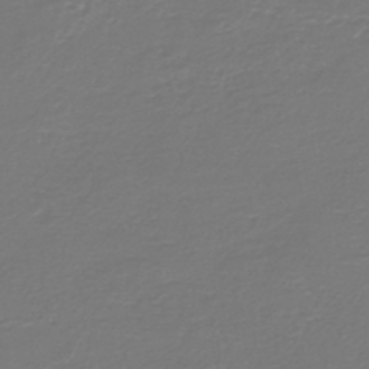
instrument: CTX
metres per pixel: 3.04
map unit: HNb
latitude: -47.4454
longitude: 52.8408
